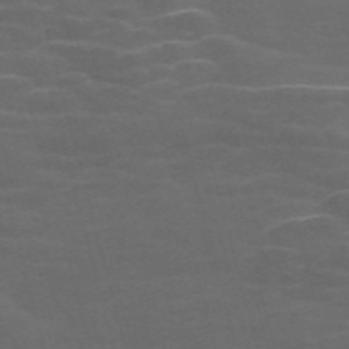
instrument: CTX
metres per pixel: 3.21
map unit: Nve
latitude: -57.9367
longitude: 65.0676
